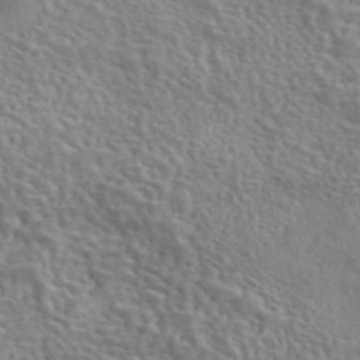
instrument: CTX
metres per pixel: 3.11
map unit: eAb
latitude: 43.0270
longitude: 113.8989
